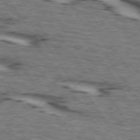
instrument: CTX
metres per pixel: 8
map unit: lApd
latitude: 74.0633
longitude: -73.3104
